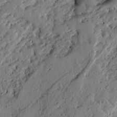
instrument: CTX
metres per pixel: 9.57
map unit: Ht
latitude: 9.2348
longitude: -77.6694
